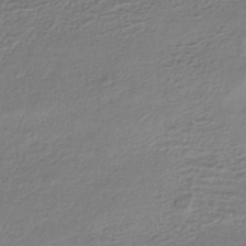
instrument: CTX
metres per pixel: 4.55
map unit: HNhu
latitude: -43.8422
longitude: 105.1431
